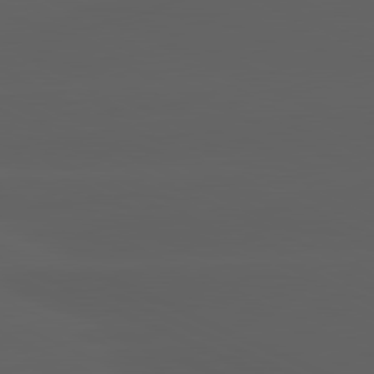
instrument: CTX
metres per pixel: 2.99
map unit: lApd
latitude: 81.4804
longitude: -146.1200
